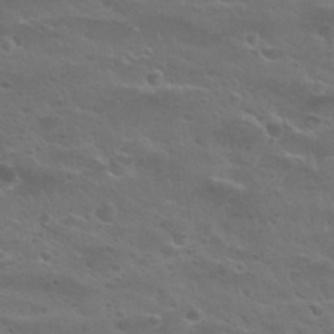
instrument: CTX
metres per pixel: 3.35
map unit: Nhu
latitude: 29.8205
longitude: -50.3278
